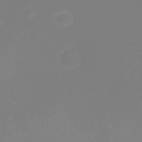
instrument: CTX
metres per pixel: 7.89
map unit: eHh
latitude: -2.1983
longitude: -75.2915
